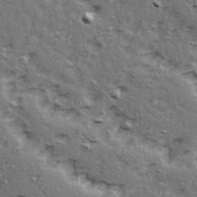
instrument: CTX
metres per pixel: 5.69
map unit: Ave
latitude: 15.4238
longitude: -104.7813
